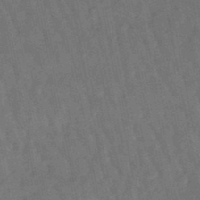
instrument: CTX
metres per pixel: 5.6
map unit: lHb
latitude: -47.9178
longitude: 77.0864
